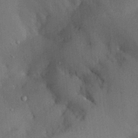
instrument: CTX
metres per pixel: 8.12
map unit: Aa
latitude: 28.0255
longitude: -137.0270
